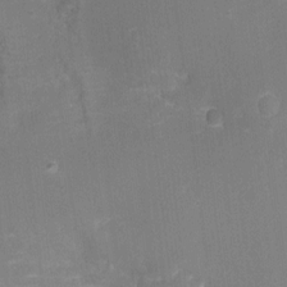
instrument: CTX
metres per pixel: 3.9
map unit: Aa
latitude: -7.9556
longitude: -72.1956
